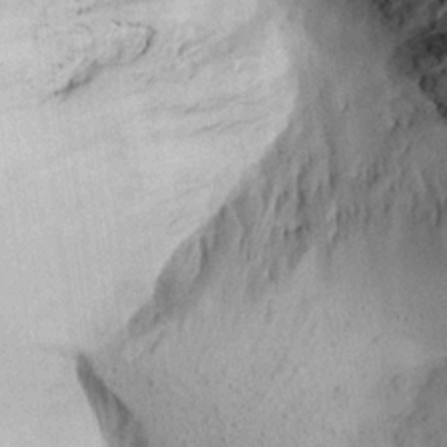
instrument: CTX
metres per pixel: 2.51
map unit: Aa
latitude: 19.6694
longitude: -145.9339
